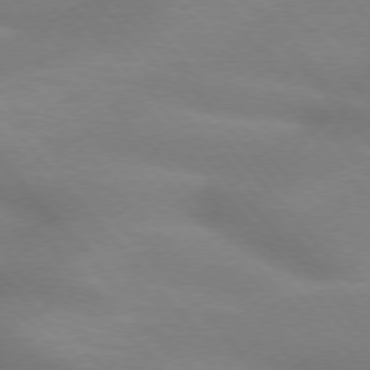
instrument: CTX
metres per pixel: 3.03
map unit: lApd
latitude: 74.1011
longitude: -60.9513
